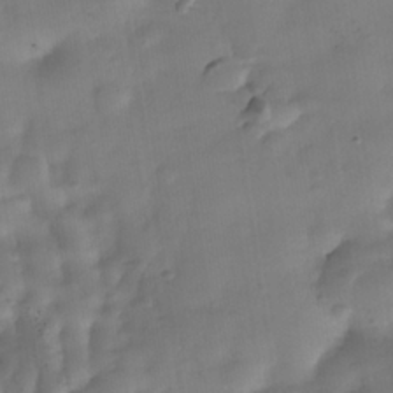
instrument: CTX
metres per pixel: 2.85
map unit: Nhe
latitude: -37.6721
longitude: -117.3860
